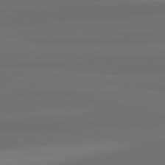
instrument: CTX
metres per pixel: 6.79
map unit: lApd
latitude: 82.8380
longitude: 160.6896
